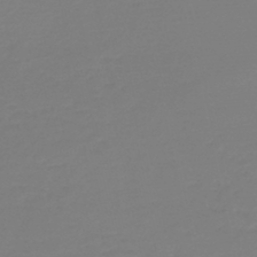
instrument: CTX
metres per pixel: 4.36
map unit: lHb
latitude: -45.2565
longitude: 59.2942
